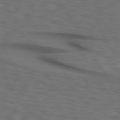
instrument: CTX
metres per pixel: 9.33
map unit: lApd
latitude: 73.0837
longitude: -73.6127
